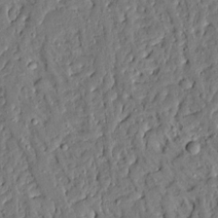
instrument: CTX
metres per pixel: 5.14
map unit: Ave
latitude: 14.7625
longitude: -140.1577
